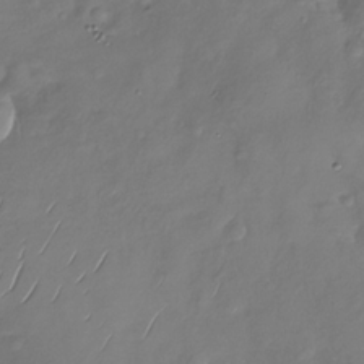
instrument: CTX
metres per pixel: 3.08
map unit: Nhu
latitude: -29.2943
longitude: -58.8947
